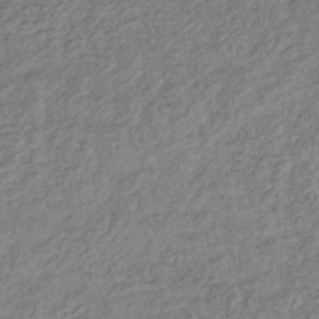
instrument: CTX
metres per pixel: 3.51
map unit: lHb
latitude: -37.9367
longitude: 68.6896
